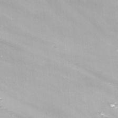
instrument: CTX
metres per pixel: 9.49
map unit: Nhu
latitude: -13.8611
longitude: -65.5183
